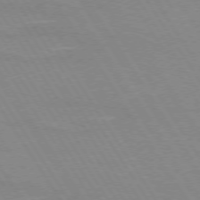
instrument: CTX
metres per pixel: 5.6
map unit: lApd
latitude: 73.1593
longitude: -56.5923
